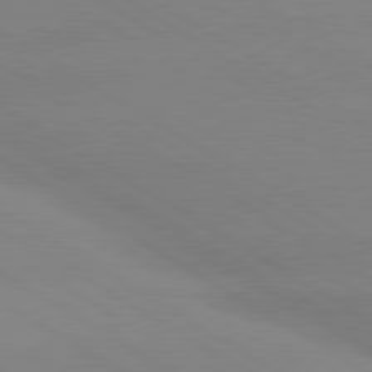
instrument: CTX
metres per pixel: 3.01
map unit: lApd
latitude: 80.1767
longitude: -152.5168
